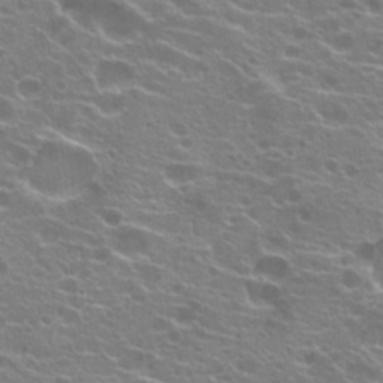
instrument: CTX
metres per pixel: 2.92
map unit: Hto
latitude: 21.5182
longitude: -40.2144
